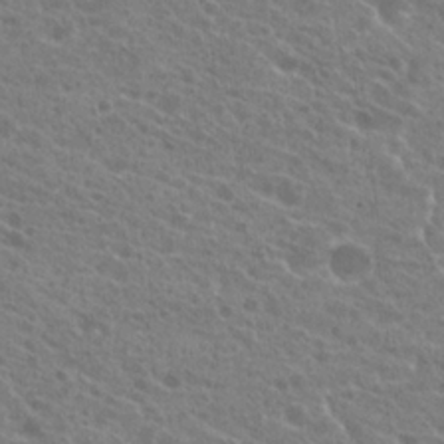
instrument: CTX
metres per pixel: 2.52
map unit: Hto
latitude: 22.9136
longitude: -38.9703
